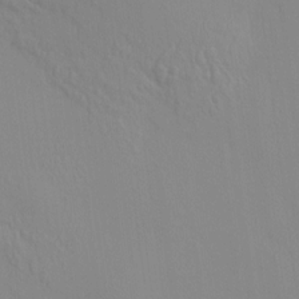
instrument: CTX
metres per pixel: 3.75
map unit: HNhu
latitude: 7.1970
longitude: 12.6330
